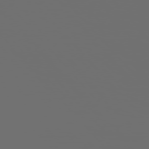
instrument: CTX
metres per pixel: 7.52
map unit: Hpe
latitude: 76.0822
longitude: -127.9717
